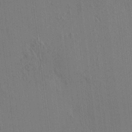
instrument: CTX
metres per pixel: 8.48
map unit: HNhu
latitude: 7.7261
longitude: 15.8045
